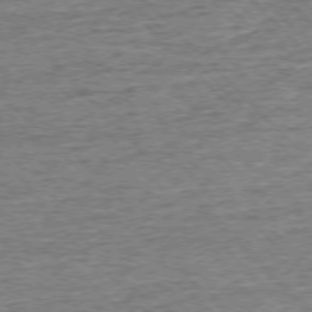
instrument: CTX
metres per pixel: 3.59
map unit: Ap
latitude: -76.3306
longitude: -92.0444
